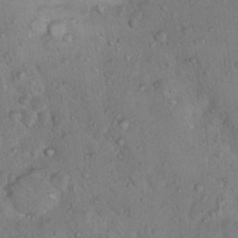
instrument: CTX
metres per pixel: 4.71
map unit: Nhu
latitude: 15.9528
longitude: -30.2712
